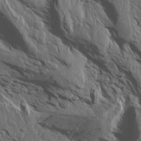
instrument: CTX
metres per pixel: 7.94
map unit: Aa
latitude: 14.1578
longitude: -143.0836
